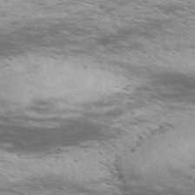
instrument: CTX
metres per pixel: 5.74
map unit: Nve
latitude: -59.1809
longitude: 57.1620
